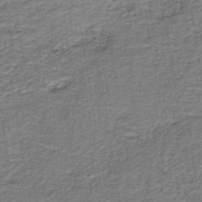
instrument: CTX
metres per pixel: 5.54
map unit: HNb
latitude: -39.1998
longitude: 50.5574
